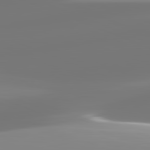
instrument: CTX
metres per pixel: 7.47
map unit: lApd
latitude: 82.1577
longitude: -150.1200
